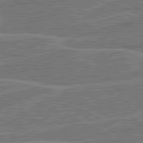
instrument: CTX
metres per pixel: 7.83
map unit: lApd
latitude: 81.1781
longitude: 124.4062
